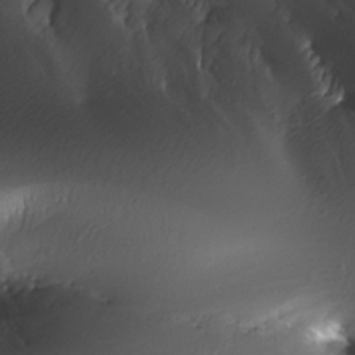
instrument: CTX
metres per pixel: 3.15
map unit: Nhe
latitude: -32.3118
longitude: -115.9339
